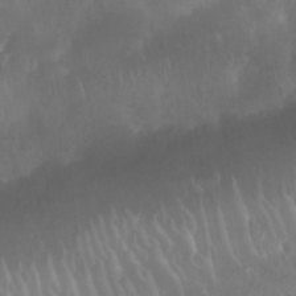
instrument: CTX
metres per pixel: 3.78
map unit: Nhu
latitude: 28.6301
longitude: -63.8962
